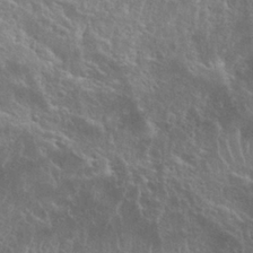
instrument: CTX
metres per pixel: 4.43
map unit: Nhu
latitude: 26.9136
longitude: -51.1025
